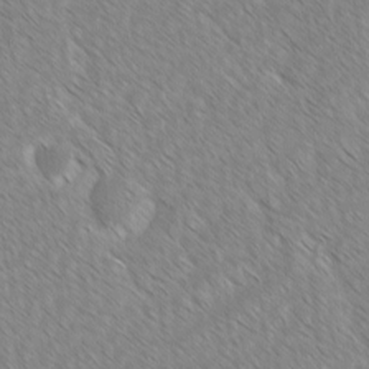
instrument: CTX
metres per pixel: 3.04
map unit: lAvf
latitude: -2.3873
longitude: -113.9339
